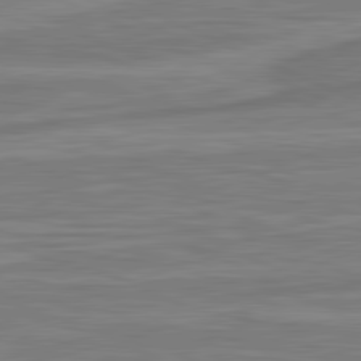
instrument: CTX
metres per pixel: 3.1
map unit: lApd
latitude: 81.6127
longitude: -175.3671
